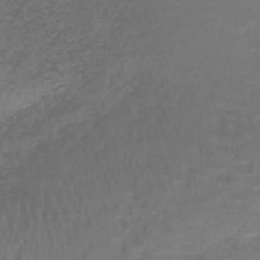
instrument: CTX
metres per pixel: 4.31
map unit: lHb
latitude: -42.4251
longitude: 58.4817
